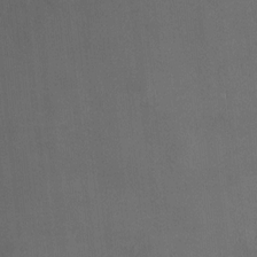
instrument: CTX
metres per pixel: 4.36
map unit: HNhu
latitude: 8.0633
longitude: 11.7289
